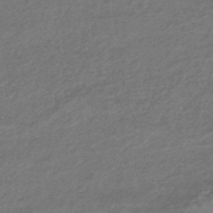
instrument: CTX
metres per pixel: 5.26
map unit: HNhu
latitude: -44.6519
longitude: 93.4265
